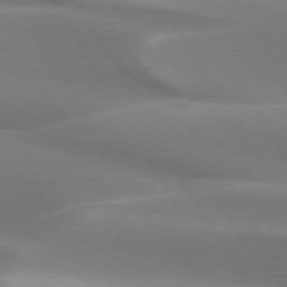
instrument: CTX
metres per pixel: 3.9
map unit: lApd
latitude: 73.5938
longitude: -49.6127
